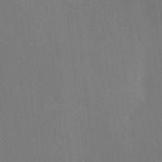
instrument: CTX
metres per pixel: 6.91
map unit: Nve
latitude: -9.0297
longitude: 175.6154
